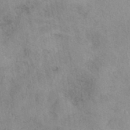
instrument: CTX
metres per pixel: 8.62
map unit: eAb
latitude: 40.0444
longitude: 110.5006
